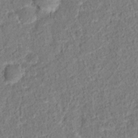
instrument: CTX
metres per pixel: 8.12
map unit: Hto
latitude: 13.5371
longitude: -38.5357
